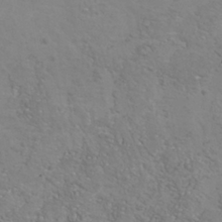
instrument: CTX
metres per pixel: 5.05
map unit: Nhu
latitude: -40.3684
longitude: -81.1592
